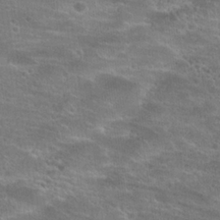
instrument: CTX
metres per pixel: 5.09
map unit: Hto
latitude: 23.3482
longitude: -44.1766
